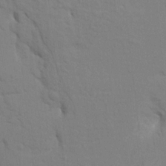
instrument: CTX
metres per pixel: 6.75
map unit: HNhu
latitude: 7.5371
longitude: -4.2711
